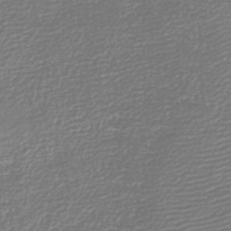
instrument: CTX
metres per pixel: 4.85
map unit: lHb
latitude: -46.8975
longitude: 60.5952
